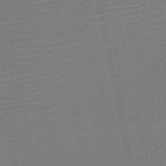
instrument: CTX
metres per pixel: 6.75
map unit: HNb
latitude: -52.1983
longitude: -47.8395
